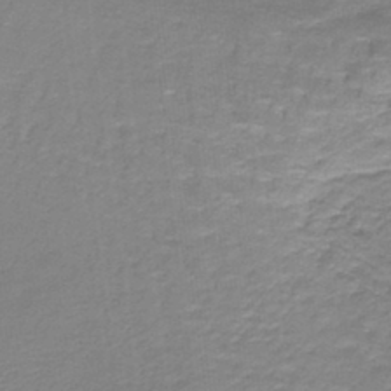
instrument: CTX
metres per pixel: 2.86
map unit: lHb
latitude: -41.7289
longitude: 58.1605
